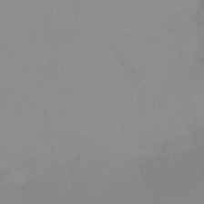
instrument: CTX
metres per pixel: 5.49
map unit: HNb
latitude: -45.9745
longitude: -40.9702
